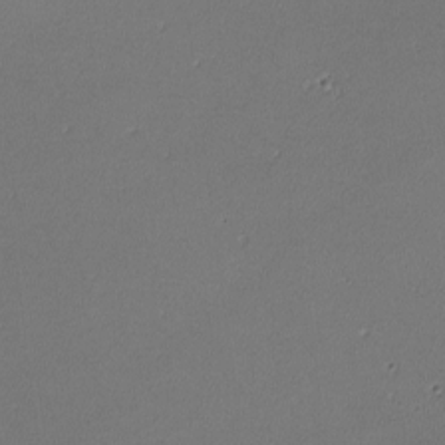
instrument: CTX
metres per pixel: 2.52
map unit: lHvf
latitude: -10.6896
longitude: -103.9150
